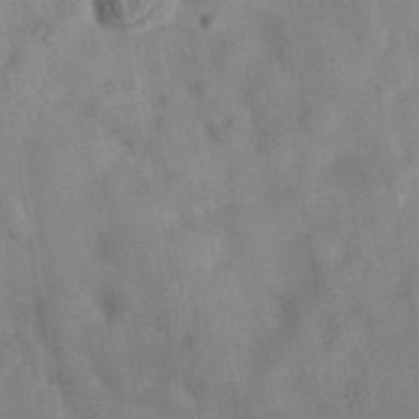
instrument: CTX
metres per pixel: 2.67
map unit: eAb
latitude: 34.6679
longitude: 108.2739
